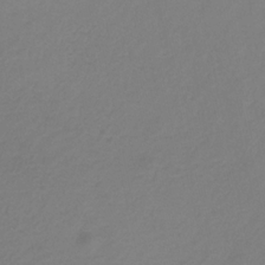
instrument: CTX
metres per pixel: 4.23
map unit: eHb
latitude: -29.5399
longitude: 66.1417
